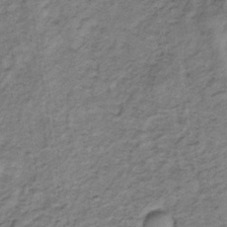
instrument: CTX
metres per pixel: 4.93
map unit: lHb
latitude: -33.3699
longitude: 65.7478
